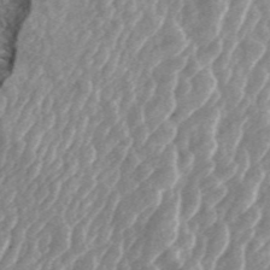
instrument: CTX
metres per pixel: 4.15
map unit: ANa
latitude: 45.5938
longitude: 30.3873
